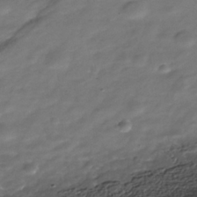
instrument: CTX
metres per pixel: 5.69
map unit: Nhe
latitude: -39.2187
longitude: -118.6679
